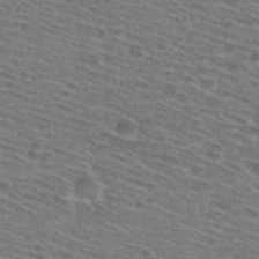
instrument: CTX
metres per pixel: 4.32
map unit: Hto
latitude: 28.8569
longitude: -47.3293
